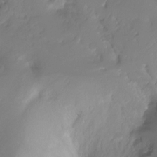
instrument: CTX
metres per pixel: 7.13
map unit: Ht
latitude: -10.6330
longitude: -39.9150
